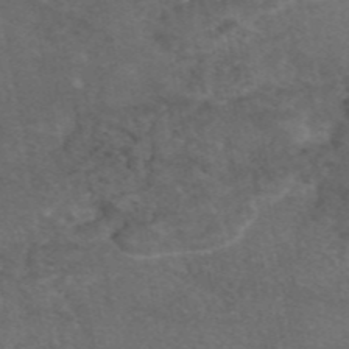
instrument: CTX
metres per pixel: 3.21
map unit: eAb
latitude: 46.7058
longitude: 113.9745
